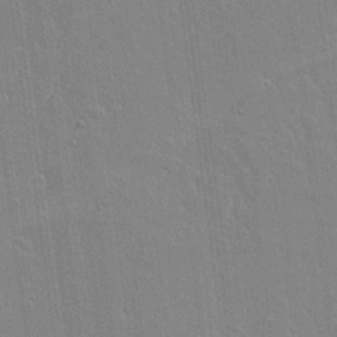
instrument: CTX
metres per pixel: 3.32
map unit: lAvf
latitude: 16.6113
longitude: -127.4616
